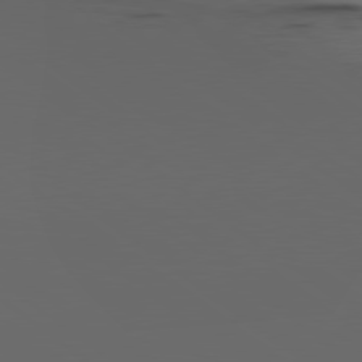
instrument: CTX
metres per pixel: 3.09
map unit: lApd
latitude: 79.8017
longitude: 159.9745
